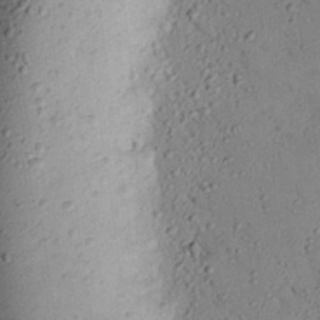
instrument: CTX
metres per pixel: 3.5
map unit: eHh
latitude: 26.1200
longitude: -75.8583
